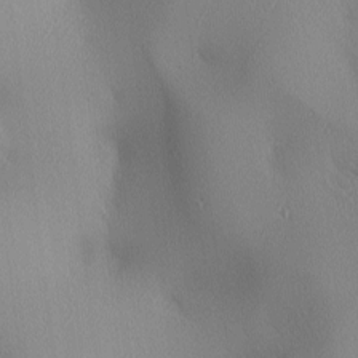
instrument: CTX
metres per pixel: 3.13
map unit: lAa
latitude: 3.0269
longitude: -116.7813
